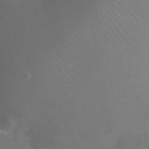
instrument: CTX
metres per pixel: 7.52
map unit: Nhu
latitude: 26.1578
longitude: -57.2914
